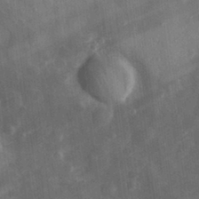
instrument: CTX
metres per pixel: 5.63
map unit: eHh
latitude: 29.4615
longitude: -76.8191
